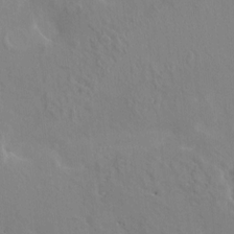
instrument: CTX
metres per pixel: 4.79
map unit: HNhu
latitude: 5.2348
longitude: 4.1983
